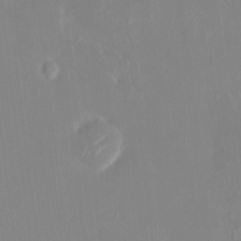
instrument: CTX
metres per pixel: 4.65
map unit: HNhu
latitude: 6.8191
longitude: 2.4817
